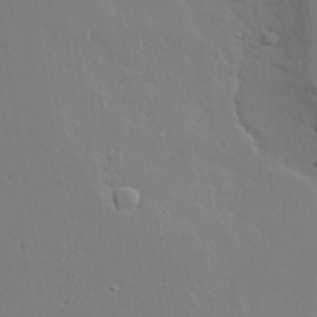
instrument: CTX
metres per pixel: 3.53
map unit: lAvf
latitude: 28.6490
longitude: -108.5356
